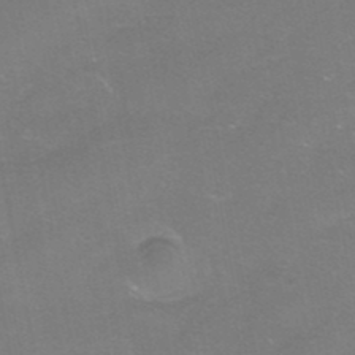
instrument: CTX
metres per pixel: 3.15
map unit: HNhu
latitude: -40.5007
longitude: 103.4454
